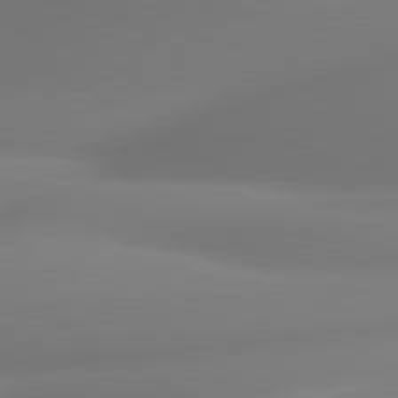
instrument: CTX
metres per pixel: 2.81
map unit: lApd
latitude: 80.5546
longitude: -164.7246
